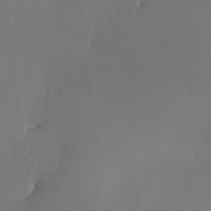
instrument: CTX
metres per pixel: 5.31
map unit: eHh
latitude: -3.9367
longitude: 17.0676
